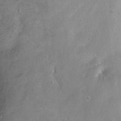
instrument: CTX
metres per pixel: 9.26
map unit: Ht
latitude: -6.3306
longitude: -36.4034
